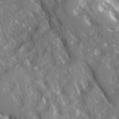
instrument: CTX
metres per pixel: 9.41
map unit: Ave
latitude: 15.4427
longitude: -130.9136
